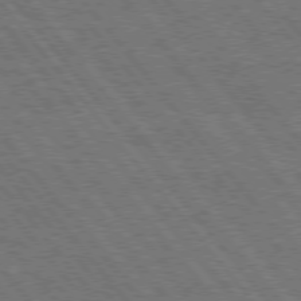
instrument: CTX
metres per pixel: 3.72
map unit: Hpe
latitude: 75.5749
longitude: -140.0633
